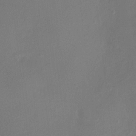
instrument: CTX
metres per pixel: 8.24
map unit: Ht
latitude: 1.4237
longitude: -21.6127
